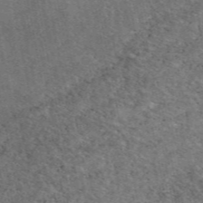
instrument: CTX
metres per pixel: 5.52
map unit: eAb
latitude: 48.7435
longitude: 115.9367
